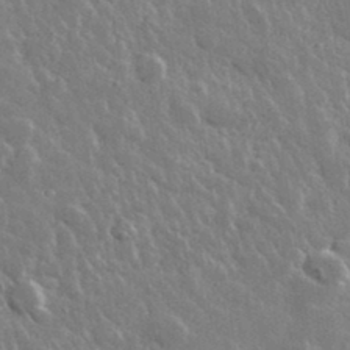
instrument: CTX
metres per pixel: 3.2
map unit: lHvf
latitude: 36.1767
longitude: -88.9892
